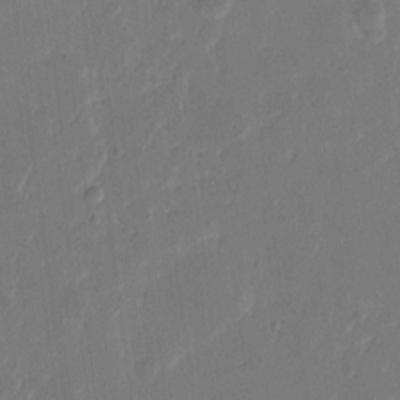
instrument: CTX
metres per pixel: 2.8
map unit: eHh
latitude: 9.7450
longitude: -68.1956
